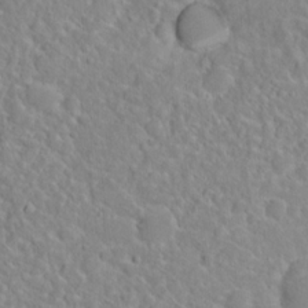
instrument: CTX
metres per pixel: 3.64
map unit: Hto
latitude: 16.2712
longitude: -39.0458
